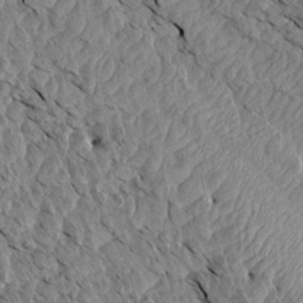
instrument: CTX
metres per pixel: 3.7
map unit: Aa
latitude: 14.7625
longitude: -141.8772
